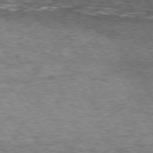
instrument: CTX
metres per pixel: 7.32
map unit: Hpe
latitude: 75.2537
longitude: -155.1592
